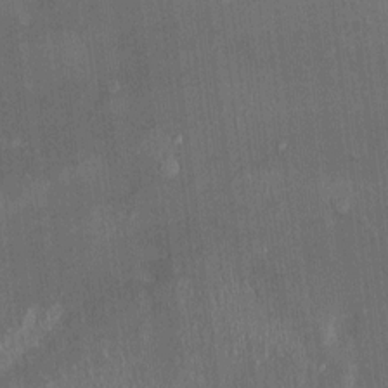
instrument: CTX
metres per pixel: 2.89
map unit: HNhu
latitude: 4.0633
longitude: 7.4454
